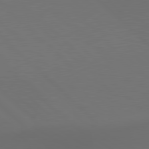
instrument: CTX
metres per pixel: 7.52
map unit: lApd
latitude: 79.7828
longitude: 159.3887
